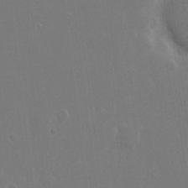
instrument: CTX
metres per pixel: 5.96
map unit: eHh
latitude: 15.1593
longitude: -72.1200
